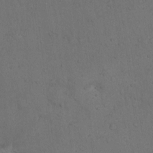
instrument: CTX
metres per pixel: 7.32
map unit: Hto
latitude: 13.7261
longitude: -56.0822
